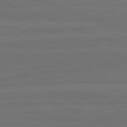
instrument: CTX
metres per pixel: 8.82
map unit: lApd
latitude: 82.4790
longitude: -179.6694
